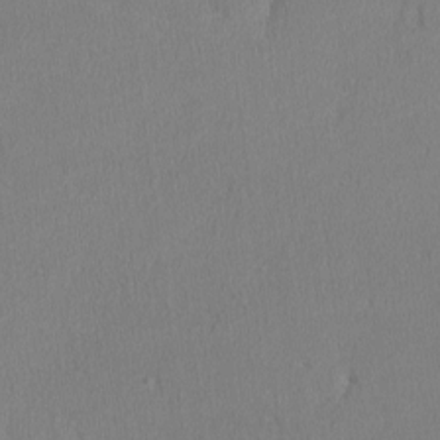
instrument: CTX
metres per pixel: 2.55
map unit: lHvf
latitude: -13.0487
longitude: -100.0255
